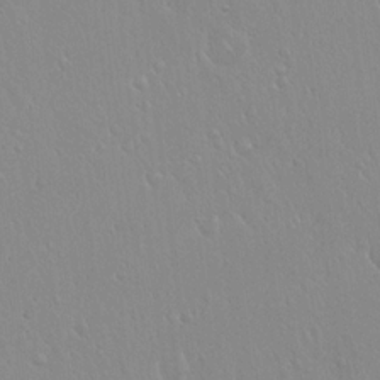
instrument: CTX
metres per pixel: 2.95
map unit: Hto
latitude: 17.8772
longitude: -57.8394
